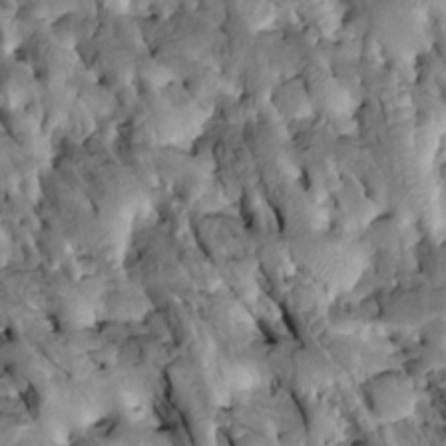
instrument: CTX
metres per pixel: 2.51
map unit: Htu
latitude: -0.9731
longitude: 148.4440
